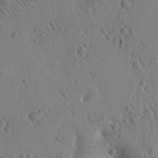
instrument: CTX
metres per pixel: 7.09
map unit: Htu
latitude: -3.5588
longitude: 170.8408
